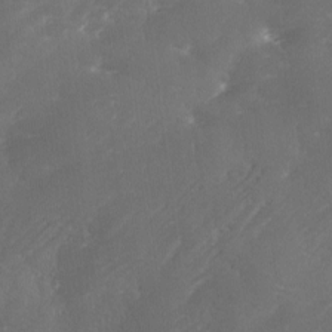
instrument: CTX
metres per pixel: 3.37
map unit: Ave
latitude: 1.5749
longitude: -111.4993
